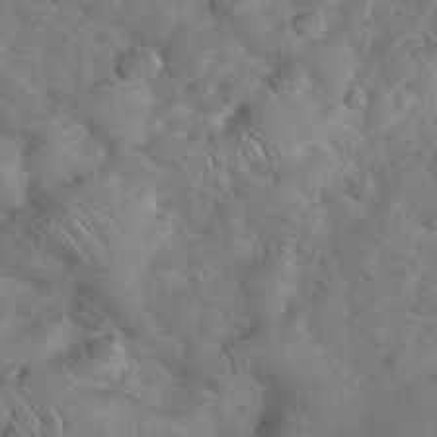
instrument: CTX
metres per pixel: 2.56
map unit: eHh
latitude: 36.7058
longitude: -64.7813
